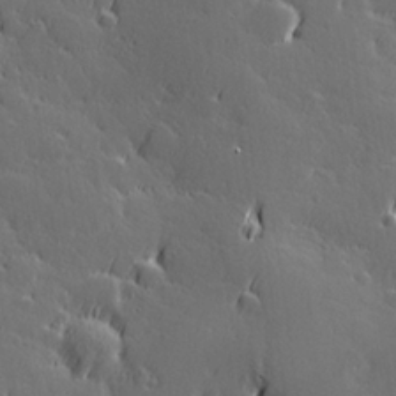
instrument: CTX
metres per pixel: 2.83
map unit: Hve
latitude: 26.8380
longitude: 144.7652
